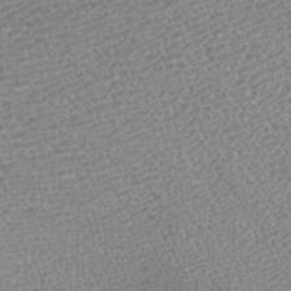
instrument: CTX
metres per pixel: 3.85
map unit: Nhu
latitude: -7.5021
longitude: -91.8772
